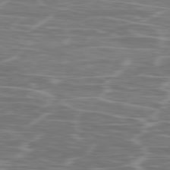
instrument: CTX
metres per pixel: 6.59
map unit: Ap
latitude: -79.7477
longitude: -73.4427
